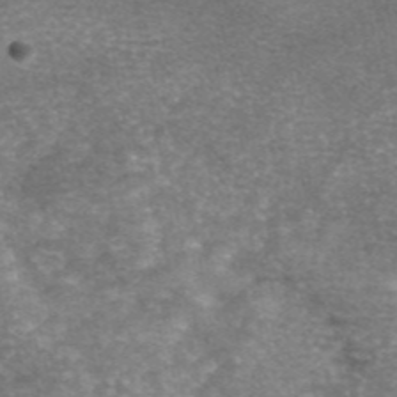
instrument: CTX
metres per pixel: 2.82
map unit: eAb
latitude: 46.1389
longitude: 104.8597
